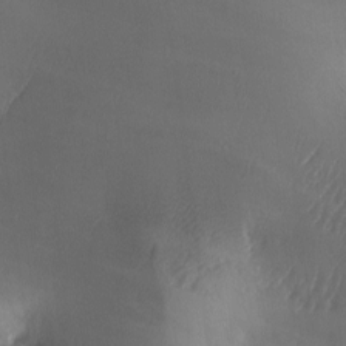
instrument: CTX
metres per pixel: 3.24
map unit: Ave
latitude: -6.5951
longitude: -120.8380
